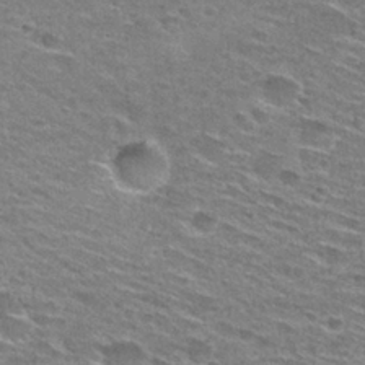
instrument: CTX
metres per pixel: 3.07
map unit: Hto
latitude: 28.4601
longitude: -46.8569
